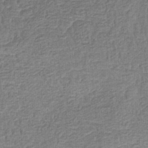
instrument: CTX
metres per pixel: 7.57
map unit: eHb
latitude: -35.8044
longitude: 79.6155
